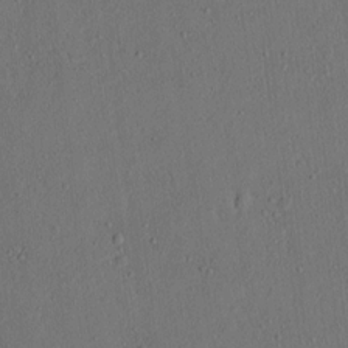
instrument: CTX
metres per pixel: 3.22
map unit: lAvf
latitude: 7.8205
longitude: 168.1416
